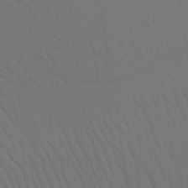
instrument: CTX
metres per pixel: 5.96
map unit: Nhu
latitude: 21.8017
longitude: -73.1593
